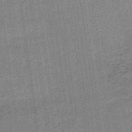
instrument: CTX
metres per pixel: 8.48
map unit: lHb
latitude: -39.7856
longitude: 69.5210
